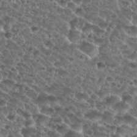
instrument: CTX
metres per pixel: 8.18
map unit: Nhu
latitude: 29.0269
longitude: -49.5938
